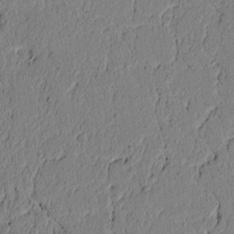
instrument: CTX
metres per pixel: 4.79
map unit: lAvf
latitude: 5.2348
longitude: 165.3699
